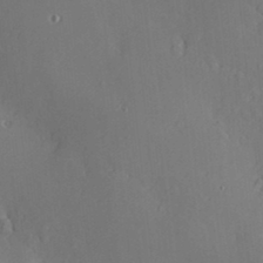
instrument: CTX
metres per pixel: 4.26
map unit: Hve
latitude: -9.2565
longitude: 175.0108
